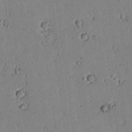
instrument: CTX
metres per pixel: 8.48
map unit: lAvf
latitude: 7.5938
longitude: 169.1809
